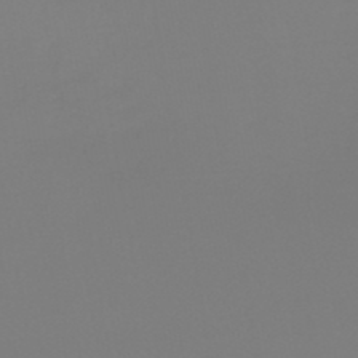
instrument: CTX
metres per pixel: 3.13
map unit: lHb
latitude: -46.1039
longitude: 72.1983
